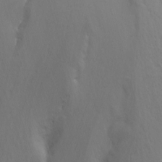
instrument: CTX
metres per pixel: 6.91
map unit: Nhu
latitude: -8.7652
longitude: -44.9325
